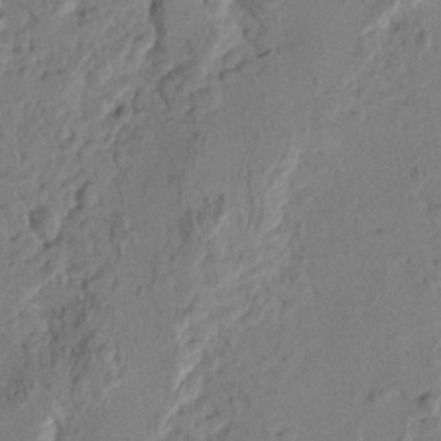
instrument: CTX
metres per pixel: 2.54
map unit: Htu
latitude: -0.9542
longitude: -176.9325
